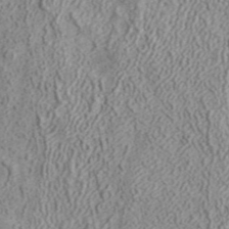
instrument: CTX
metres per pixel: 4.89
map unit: ANa
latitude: 41.9717
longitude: 18.5763
